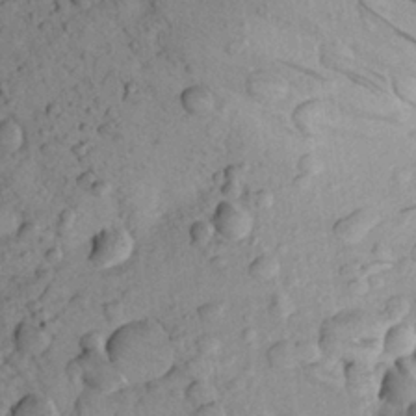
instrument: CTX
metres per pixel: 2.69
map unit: Aa
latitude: 23.0080
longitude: -148.1578
